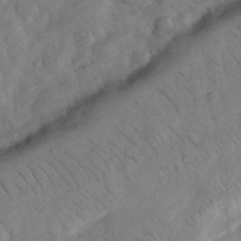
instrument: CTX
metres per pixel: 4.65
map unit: eHh
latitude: 35.8016
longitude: -68.1389
